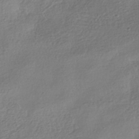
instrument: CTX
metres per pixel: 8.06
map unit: HNhu
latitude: -41.2187
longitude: 99.3509
